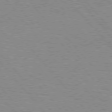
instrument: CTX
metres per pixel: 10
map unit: lApd
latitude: 75.9528
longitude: -75.3293
